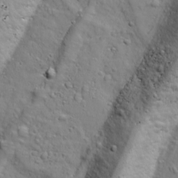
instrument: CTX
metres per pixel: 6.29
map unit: Ave
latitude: 18.2333
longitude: -132.7624
